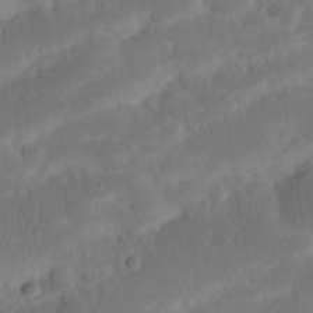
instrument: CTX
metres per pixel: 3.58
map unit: Nhu
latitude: 21.5749
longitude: -72.7058
